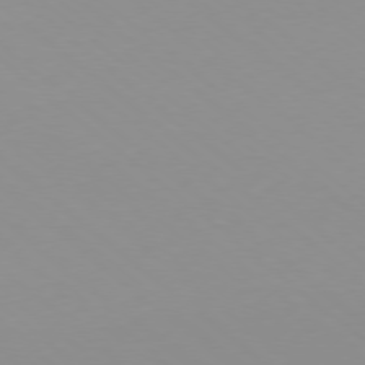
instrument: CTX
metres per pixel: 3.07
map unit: Hpe
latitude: -78.4818
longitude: 12.9353
